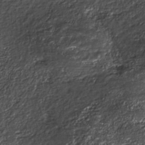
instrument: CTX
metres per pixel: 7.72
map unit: Nhe
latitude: -35.7667
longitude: -87.7260
